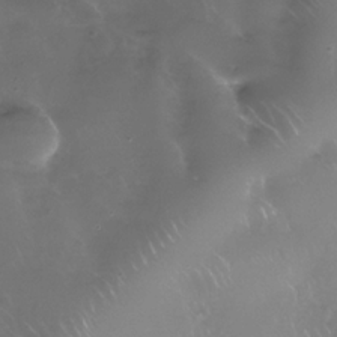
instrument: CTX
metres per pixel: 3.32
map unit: Nhe
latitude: -32.8219
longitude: -92.7813
